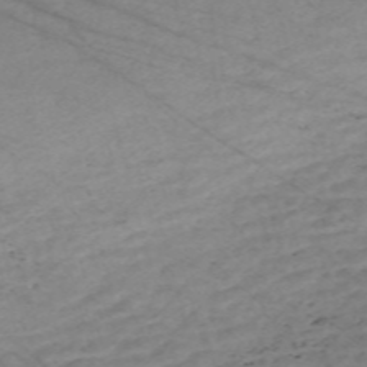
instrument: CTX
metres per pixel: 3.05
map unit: Nve
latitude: -58.5573
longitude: 61.3699
